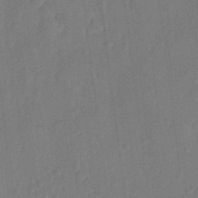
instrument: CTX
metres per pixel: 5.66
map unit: eHh
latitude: 5.8772
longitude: -74.0444
